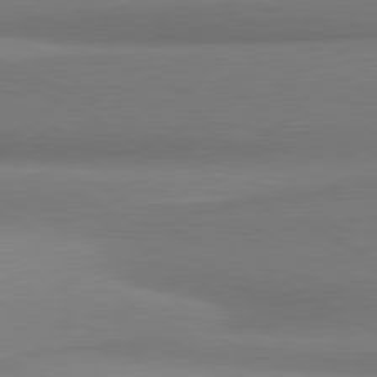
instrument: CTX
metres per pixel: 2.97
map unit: lApd
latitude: 80.6868
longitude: 167.6722
